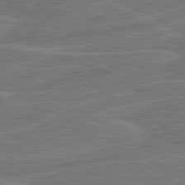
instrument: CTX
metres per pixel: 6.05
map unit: lApd
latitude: 81.1592
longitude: 124.2173
